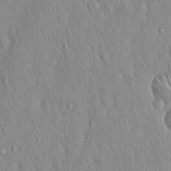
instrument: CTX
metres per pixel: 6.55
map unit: Hto
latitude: 16.9325
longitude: -58.0633
